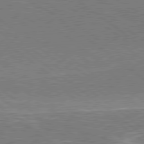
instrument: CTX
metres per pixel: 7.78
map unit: Hpe
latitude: 78.8758
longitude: -171.1403
